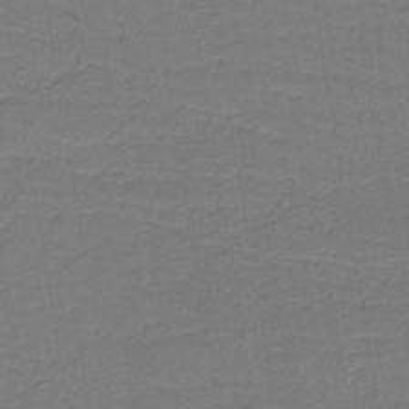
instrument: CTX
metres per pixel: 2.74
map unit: HNb
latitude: -43.3131
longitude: 49.5399
